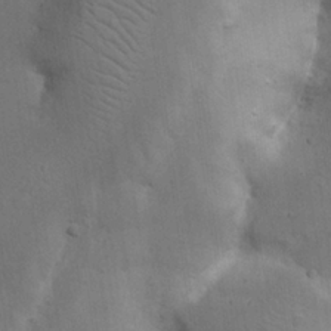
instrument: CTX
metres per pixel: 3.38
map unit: Nhu
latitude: 19.2915
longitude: -73.9717
